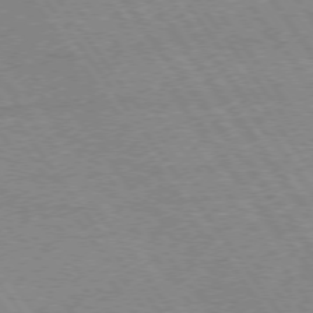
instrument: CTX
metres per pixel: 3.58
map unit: Hpe
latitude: 73.1970
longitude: -141.0458
